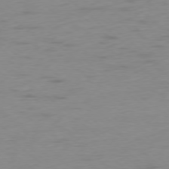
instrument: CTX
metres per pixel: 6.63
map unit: Ap
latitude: -78.4818
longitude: -63.1970
